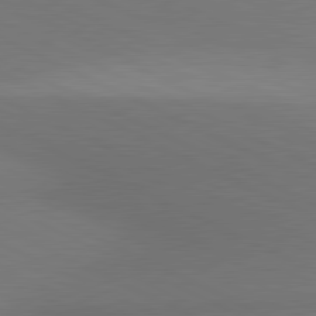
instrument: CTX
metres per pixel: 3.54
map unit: lApd
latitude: 80.9703
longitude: 137.5021
